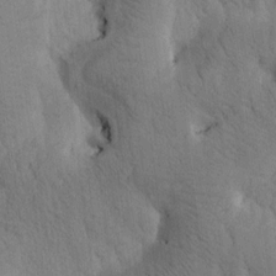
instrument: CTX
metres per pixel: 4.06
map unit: Htu
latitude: -0.2740
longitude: 174.5006
